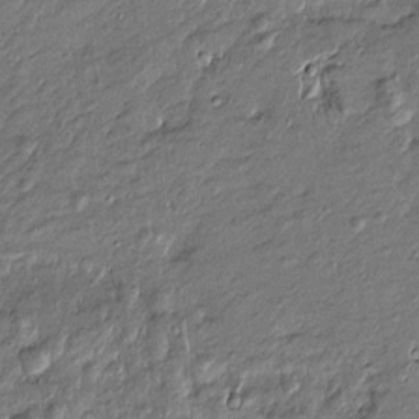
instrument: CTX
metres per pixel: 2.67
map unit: Htu
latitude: -7.4832
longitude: 177.3699
